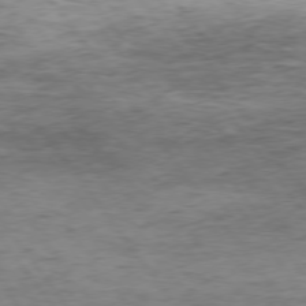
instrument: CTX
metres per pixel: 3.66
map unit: Hpe
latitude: 75.1970
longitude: -143.0270
